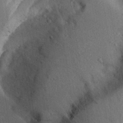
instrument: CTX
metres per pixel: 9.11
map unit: Aa
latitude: 28.7813
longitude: -146.4790
